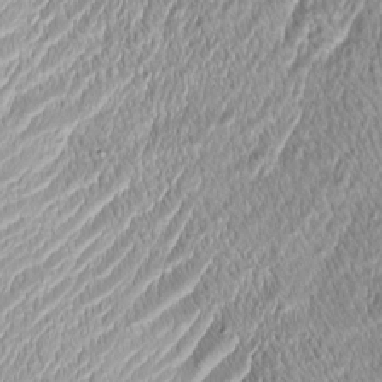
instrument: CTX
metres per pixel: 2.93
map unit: Htu
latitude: -4.7841
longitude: 159.4265
